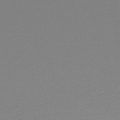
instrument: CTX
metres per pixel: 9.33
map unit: lHb
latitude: -47.0486
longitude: 66.5385
